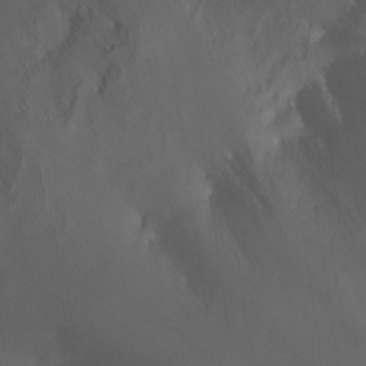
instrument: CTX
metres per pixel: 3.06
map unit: Nhu
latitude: -6.3117
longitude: -49.8394
